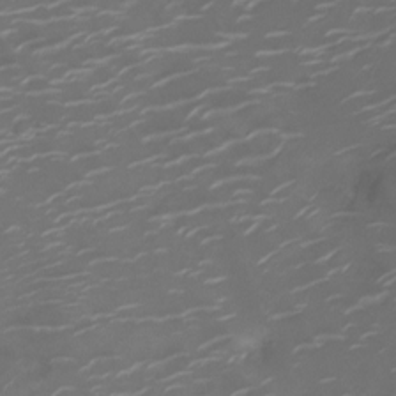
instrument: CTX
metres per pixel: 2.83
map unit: Ht
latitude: -10.1984
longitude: -19.4237
